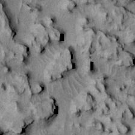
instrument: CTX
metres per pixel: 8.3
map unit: Htu
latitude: -5.1431
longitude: 157.0864
